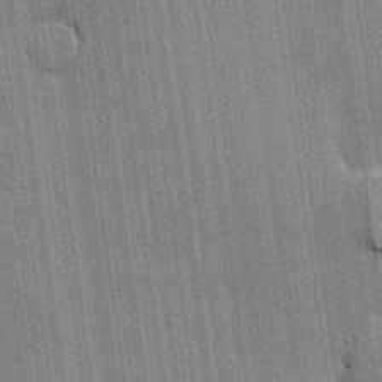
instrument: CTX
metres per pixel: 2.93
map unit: lHvf
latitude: 19.0080
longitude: 142.7841
